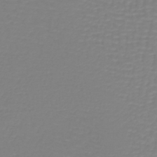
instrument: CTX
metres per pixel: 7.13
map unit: lHb
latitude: -41.5966
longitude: 60.3495
